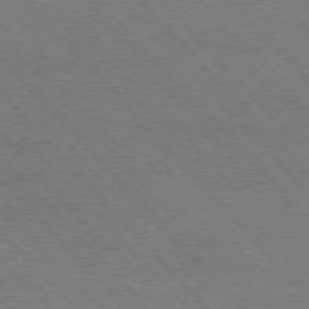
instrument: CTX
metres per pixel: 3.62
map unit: Hpe
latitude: -77.1242
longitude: -12.9325
